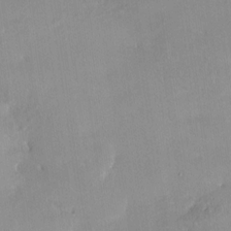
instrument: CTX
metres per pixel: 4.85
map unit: Nhe
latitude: -28.2740
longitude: -110.4979
